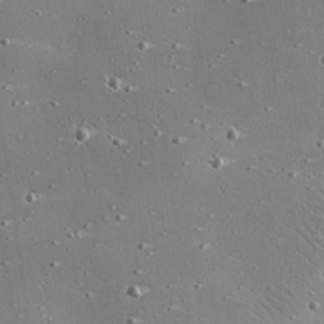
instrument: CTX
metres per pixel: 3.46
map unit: eHh
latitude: 25.1403
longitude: -88.7436
